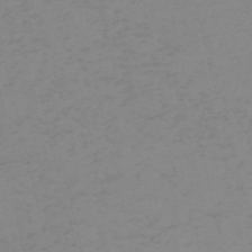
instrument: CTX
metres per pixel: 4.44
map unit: HNb
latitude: -56.2739
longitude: -43.5938
